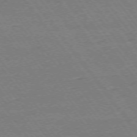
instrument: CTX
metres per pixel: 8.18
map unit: Ap
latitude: -74.8597
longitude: -82.4978
